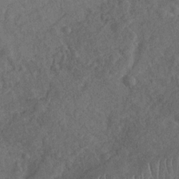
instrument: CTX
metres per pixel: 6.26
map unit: Nhu
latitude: -30.8786
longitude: -60.4412
